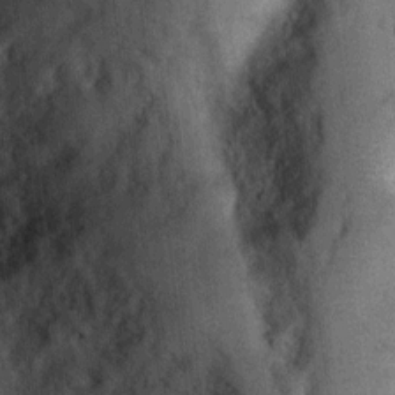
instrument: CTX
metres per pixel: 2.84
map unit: Nhu
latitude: 6.5735
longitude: -23.8772
